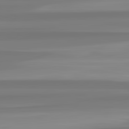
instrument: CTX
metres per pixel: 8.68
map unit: lApd
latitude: 82.8380
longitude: 173.0297
